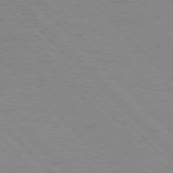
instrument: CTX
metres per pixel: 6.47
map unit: Hpe
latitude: 76.7057
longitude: -155.2537
